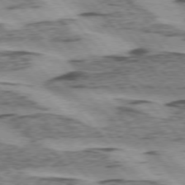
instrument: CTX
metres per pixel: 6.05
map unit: lApd
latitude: 75.2537
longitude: -77.8394
